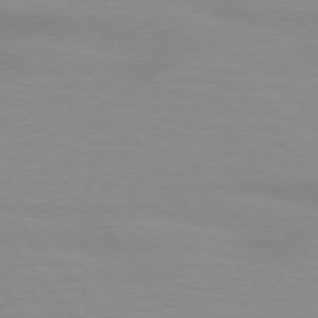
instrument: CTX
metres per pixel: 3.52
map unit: lApd
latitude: 76.4223
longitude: -84.3089
